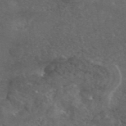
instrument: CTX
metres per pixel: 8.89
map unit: eAb
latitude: 46.1578
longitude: 114.5951
